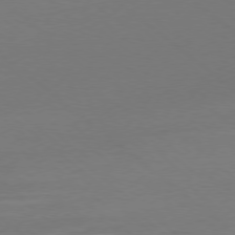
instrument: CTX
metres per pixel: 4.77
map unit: Ap
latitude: -78.7841
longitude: -56.6301
